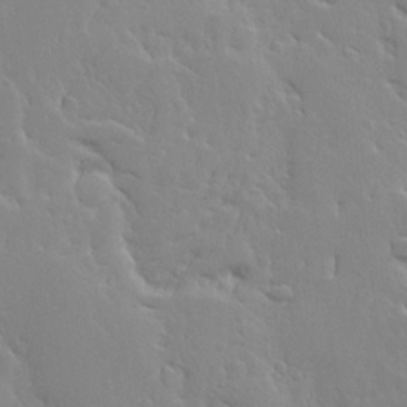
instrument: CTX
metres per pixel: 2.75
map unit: Ave
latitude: 13.0270
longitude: -135.4048
